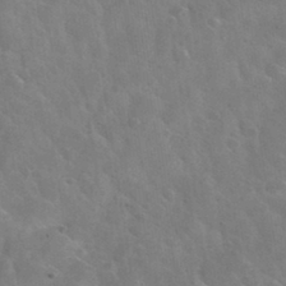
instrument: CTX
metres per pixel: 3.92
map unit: Nhu
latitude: 31.4805
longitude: -54.0444
